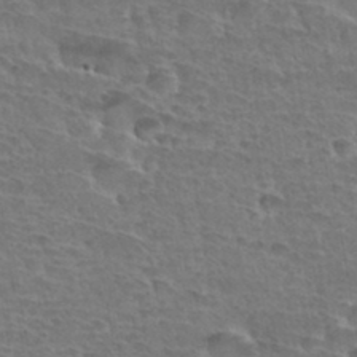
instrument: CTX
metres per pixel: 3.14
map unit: Hto
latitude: 34.8380
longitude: -43.3860
